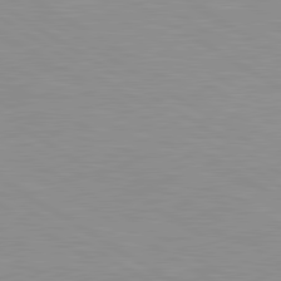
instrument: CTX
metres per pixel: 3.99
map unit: lApd
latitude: 81.1592
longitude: 160.9542
